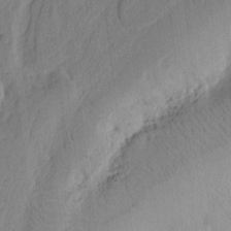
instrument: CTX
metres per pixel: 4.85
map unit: Ht
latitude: 10.0444
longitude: -74.8002
